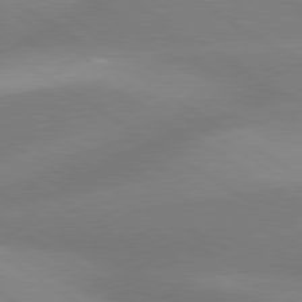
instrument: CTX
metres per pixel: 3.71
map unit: lApd
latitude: 80.0633
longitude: -145.6127
